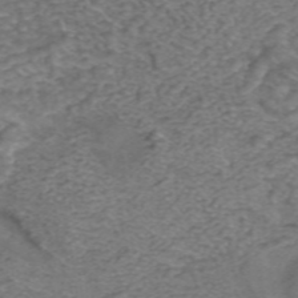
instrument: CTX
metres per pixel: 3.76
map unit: ANa
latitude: 43.2537
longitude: 25.8611
